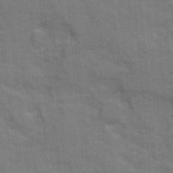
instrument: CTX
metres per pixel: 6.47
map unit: Ave
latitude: 11.2915
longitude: -101.9717
